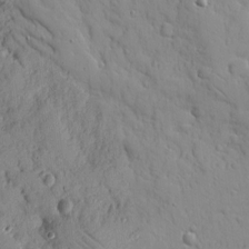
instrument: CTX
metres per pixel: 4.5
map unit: Ave
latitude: 10.1767
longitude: -101.5371
